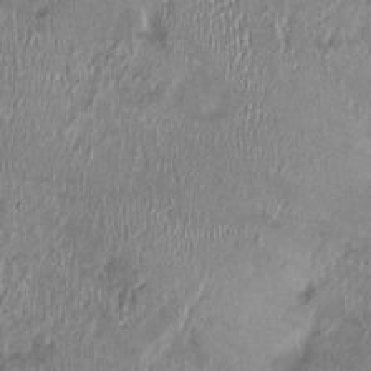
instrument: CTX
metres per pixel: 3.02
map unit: Ht
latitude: -1.6155
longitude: -13.9339
